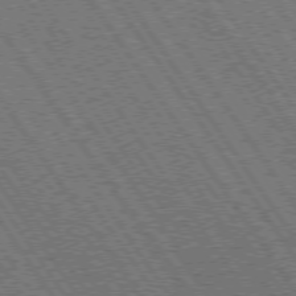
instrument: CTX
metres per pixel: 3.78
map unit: Hpe
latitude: 73.7450
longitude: -141.7827
